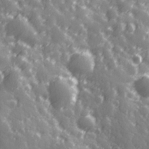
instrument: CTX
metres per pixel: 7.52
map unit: Hve
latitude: 28.1767
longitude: 147.0108
